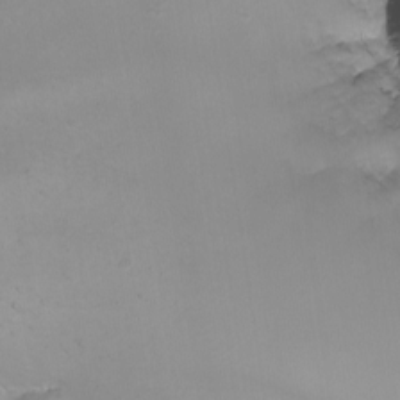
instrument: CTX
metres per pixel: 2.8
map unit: Nhu
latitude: -7.9745
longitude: -93.1592
